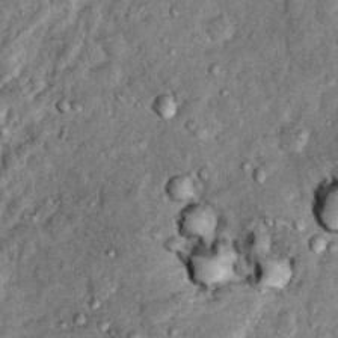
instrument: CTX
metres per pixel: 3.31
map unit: Hto
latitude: 15.0837
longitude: -35.5182
